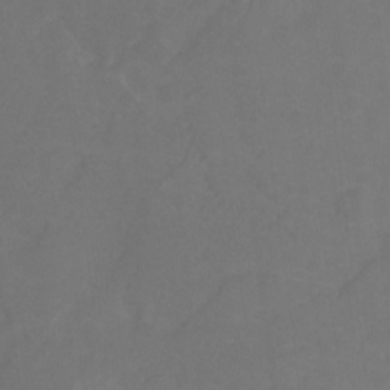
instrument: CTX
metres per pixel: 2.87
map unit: Ht
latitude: -0.4440
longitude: -38.5168
